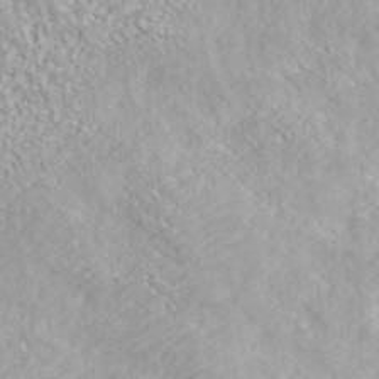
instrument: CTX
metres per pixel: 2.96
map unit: ANa
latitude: 40.3278
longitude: 24.5763
